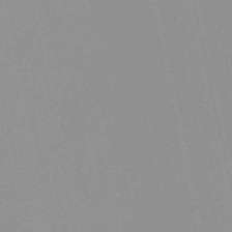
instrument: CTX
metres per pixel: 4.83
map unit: HNb
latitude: -52.1039
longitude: -51.1781
